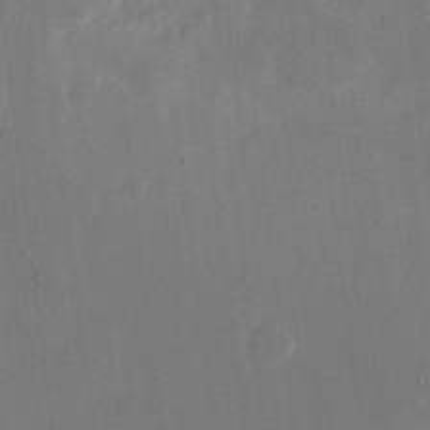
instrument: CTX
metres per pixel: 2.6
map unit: eHh
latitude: 10.2523
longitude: -69.0648
